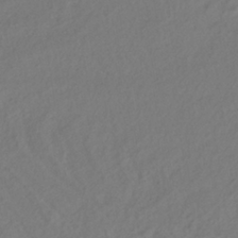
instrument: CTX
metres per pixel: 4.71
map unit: ANa
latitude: -38.2551
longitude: 94.7463
